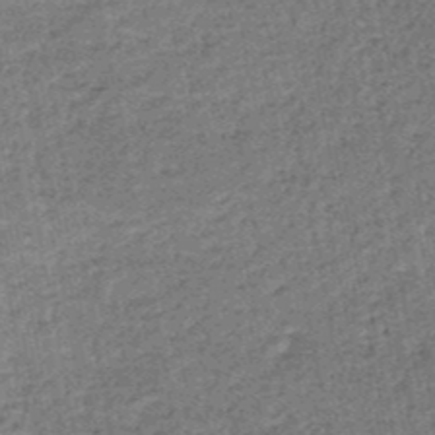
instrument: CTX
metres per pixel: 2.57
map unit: HNb
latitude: -50.9920
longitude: -49.7450
